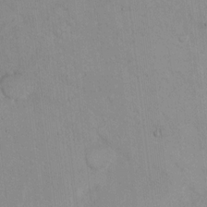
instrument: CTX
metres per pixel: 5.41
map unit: Nhu
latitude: 14.3657
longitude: -36.9703
